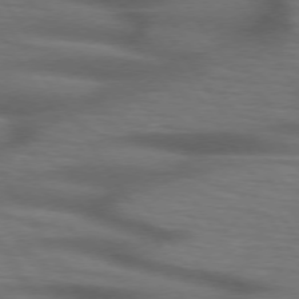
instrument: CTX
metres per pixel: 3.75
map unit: lApd
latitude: 74.4790
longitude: -74.4412
